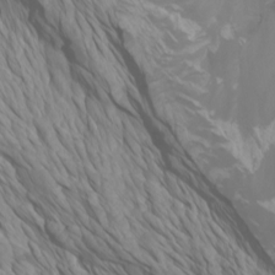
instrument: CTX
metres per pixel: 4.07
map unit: Nhu
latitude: -5.1620
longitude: -72.9514
